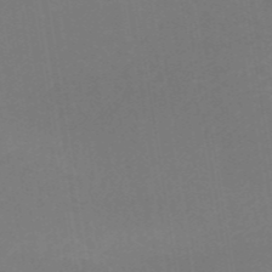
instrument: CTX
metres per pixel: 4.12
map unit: ANa
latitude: 44.3278
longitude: 27.9367
